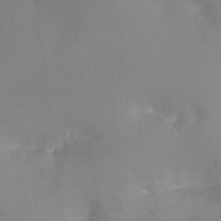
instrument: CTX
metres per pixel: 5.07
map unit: Ht
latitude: -11.4077
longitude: -45.6316
